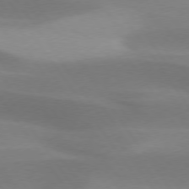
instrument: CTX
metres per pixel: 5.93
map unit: lApd
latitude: 75.3293
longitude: -67.1403
